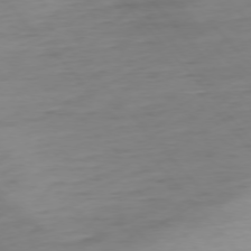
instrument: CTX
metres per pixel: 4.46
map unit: Ap
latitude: -76.4629
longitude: -79.5938
